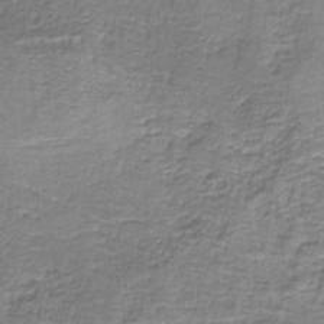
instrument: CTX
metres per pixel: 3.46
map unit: eAb
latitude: -37.0108
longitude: 53.0108
